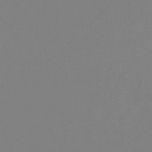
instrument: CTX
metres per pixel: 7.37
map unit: eHb
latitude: -30.3684
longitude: 72.1794
